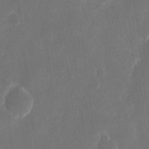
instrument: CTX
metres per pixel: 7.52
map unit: eHh
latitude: 8.2712
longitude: -68.8380
